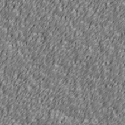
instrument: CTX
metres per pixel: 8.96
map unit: Ave
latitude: 40.9702
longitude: -113.2348
